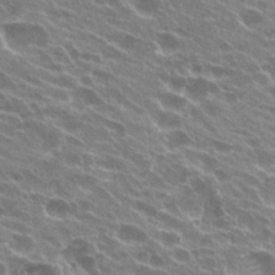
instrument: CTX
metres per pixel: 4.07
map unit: Hto
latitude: 23.9717
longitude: -38.5168
